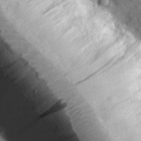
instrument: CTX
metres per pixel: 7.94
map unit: eHh
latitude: 31.9717
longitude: -73.8584
